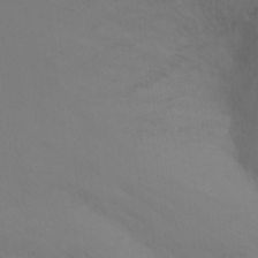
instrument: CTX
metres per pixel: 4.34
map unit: Ht
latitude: -11.2187
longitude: -34.6301
